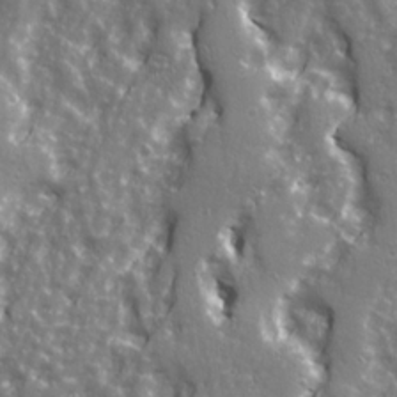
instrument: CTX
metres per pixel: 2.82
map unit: Ave
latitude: 22.4412
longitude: -133.2537
